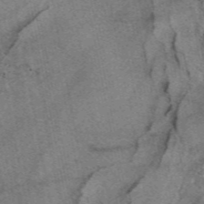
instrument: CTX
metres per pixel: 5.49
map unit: eAb
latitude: 48.8380
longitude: 109.7100
